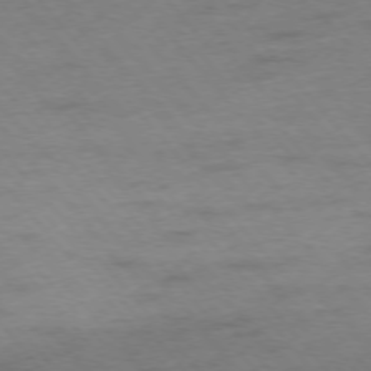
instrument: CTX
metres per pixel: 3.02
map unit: Hpe
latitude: -76.2362
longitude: -12.0444
